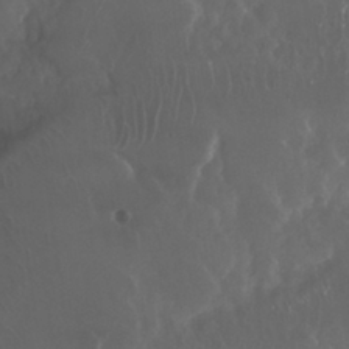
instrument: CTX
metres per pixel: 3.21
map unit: Nhu
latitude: 29.4615
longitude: -58.9514
